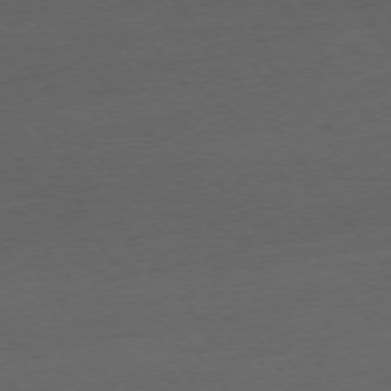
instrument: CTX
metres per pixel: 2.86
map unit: Ap
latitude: -75.9556
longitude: -89.4049
